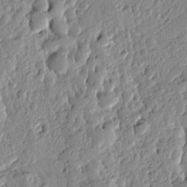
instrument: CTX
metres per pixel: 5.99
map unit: Ave
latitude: 13.1214
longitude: -134.8947
